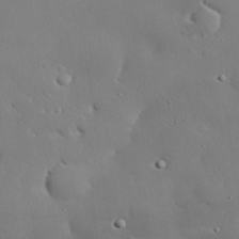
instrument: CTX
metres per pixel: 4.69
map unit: eHh
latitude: 29.9528
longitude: -82.5545
